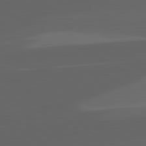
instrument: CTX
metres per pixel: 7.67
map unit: lApd
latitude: 82.1388
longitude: 130.7652
